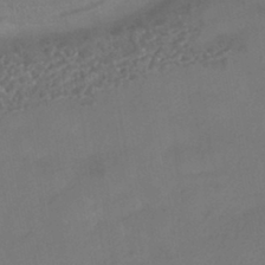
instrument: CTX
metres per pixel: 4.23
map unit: HNhu
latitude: -44.2740
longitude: 94.8597
